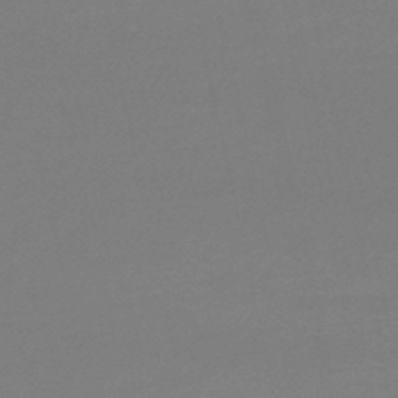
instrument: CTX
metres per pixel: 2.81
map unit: lHb
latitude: -45.5210
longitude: 59.4076
